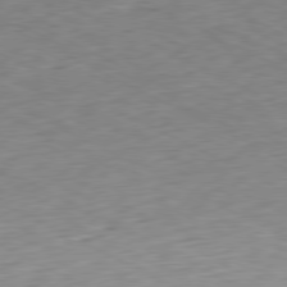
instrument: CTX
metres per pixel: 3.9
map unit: Ap
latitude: -79.7477
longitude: -68.1200
